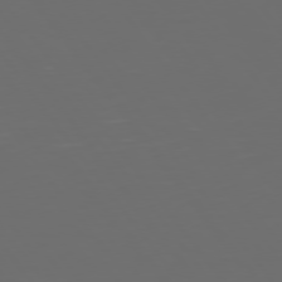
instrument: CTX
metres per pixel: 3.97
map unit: Hpe
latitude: 74.7246
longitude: -125.1214
